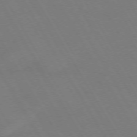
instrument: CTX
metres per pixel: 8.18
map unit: Hpe
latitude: -74.5385
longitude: 8.5385
